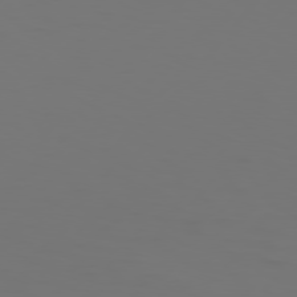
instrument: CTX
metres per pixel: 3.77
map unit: Hpe
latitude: 76.4034
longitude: -140.1955
